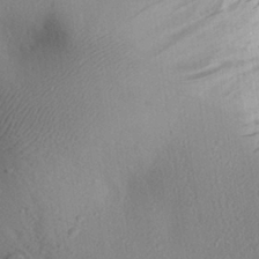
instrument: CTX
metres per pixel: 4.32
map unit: Aa
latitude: 26.7624
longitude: -142.8569
